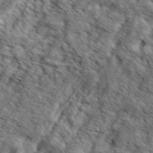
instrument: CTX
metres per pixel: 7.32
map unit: eHh
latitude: 36.4979
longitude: -80.5357
